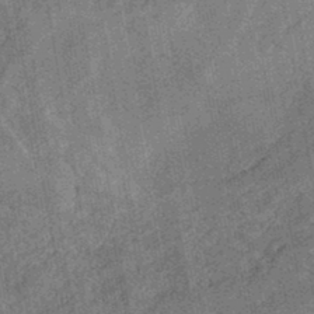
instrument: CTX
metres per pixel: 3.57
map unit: HNb
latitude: -44.0661
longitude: -37.9906
